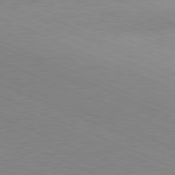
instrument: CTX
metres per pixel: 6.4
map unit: Ap
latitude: -81.5777
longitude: -83.2725
